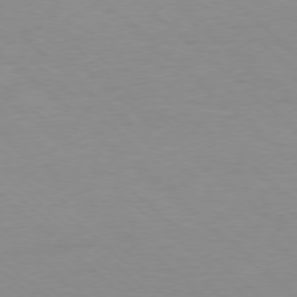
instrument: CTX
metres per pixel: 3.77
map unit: Ap
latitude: -78.1228
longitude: -98.4978
